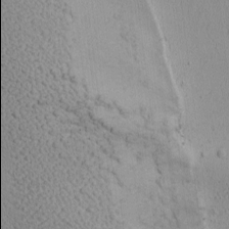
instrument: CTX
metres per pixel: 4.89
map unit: Ave
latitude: -9.2376
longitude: -121.9906
